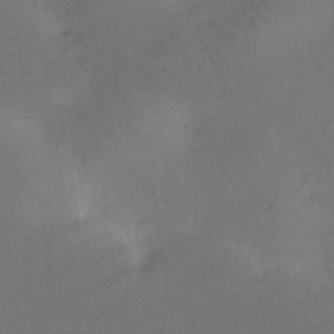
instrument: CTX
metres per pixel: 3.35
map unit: Nhu
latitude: 26.3845
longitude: -70.4790
